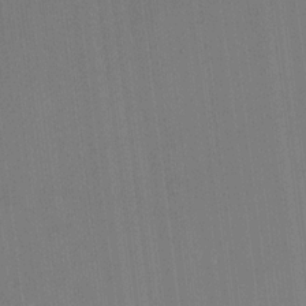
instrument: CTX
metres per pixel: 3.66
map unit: HNhu
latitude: 10.4979
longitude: 10.6330
